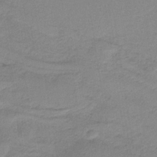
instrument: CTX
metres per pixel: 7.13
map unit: HNb
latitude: -34.4062
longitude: 59.2942
